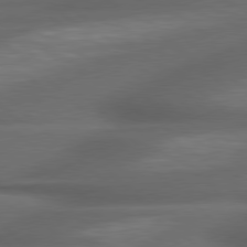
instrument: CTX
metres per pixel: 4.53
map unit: lApd
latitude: 79.1781
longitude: -116.5924
